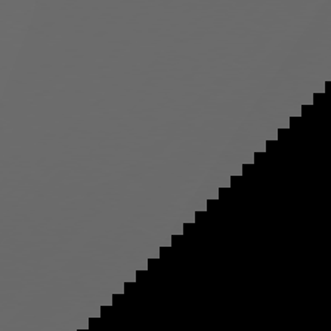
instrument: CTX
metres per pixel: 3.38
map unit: Hpe
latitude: 76.4412
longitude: -139.0080
